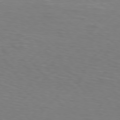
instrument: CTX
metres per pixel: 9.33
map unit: Hpe
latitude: 76.2333
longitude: -132.2334
